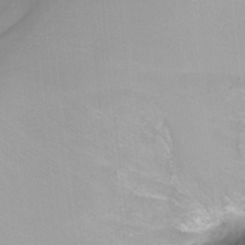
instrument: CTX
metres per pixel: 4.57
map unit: Nhu
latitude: -7.1809
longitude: -45.1403
